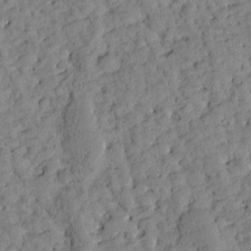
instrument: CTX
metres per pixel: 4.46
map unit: Htu
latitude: -3.7288
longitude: 173.8800
